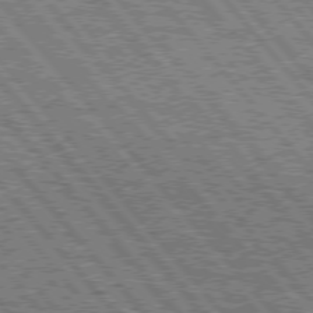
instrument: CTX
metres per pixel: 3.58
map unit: Hpe
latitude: 75.3671
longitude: -126.1767
